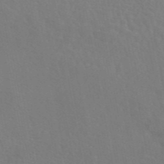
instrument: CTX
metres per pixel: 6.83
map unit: eAb
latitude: 45.9528
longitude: 112.8219
